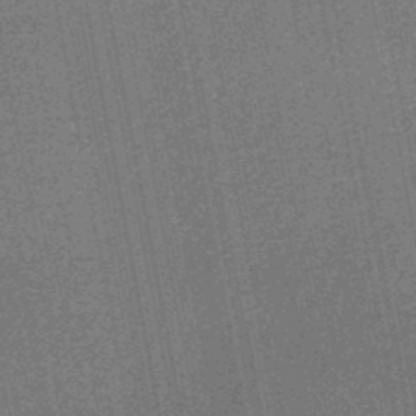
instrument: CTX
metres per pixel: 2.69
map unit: HNhu
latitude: -48.4440
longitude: 99.0108
